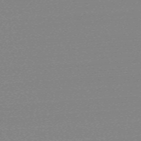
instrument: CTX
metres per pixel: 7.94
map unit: eHh
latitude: -61.8800
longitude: 52.5006
